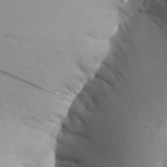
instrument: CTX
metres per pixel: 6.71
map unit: Aa
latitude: 26.7057
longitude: -148.5546
